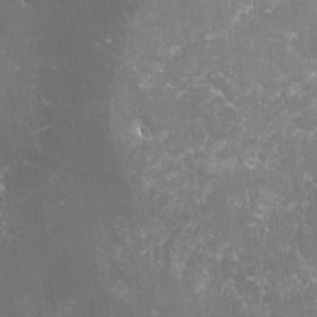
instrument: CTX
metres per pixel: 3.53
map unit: lHvf
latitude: -16.0094
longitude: -100.6302
